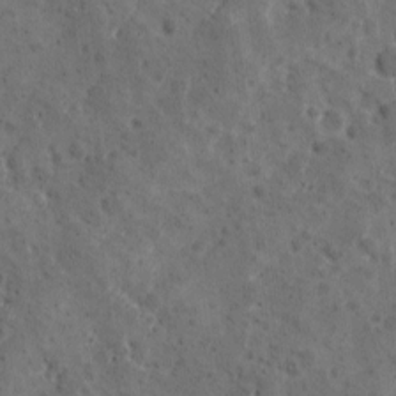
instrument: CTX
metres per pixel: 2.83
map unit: Ave
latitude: 10.6680
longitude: -105.6316
